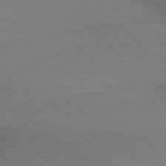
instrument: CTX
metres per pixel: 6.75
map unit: lApd
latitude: 79.5560
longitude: 179.8044
